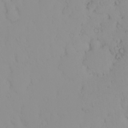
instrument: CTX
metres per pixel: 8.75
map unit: eHh
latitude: -1.1809
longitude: 19.8233
